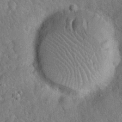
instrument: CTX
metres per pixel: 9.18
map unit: Hto
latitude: 19.2537
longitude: -52.6680
